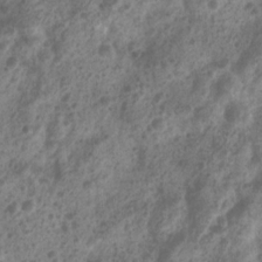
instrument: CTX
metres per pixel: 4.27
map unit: Nhu
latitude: 7.5182
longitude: -21.8583
